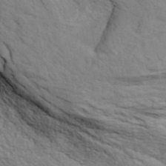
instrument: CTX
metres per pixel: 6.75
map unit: ANa
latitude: 41.0647
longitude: 51.5021
